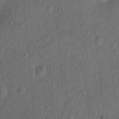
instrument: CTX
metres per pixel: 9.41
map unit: Nhu
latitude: 6.5546
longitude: -23.2726
